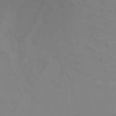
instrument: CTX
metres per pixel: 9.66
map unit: HNb
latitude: -45.7856
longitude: -42.8191
